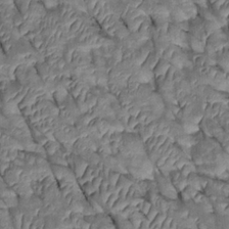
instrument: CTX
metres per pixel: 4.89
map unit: Htu
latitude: 0.5545
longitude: 148.0661
